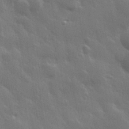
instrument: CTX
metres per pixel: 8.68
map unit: Hve
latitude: 28.6301
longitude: 147.9367
